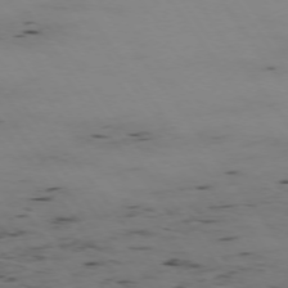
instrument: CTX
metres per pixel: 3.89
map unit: Hpe
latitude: -74.5007
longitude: 2.6896
